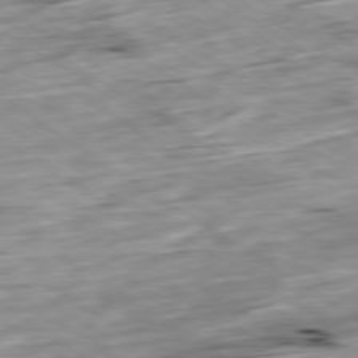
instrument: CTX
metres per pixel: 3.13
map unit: Ap
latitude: -79.8233
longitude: -89.5938
